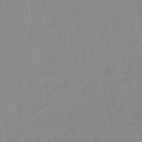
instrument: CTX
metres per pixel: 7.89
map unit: lHb
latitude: -45.7478
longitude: 78.5951
